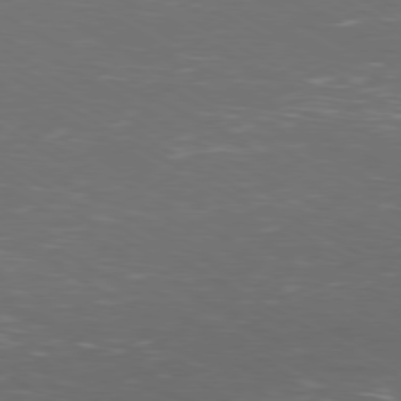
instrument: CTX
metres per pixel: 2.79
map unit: Ap
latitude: -79.9178
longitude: -70.8380
